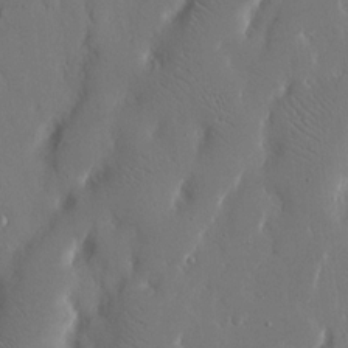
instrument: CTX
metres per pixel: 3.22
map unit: eHh
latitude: 15.0081
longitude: -69.7072
